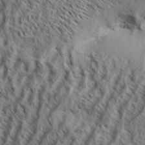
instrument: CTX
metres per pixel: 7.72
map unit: Aa
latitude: 33.6883
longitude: -138.2333
